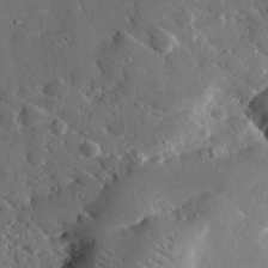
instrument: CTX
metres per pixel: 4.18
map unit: lHvf
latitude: 32.2900
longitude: -85.0836
